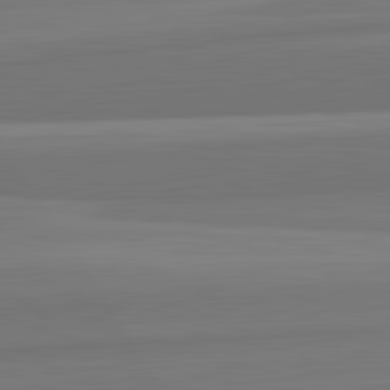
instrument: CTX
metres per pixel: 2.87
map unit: lApd
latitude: 82.6679
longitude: 168.3873
